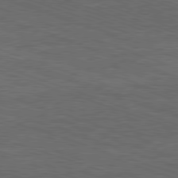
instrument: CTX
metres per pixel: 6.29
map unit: Ap
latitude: -81.4077
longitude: -73.1026
